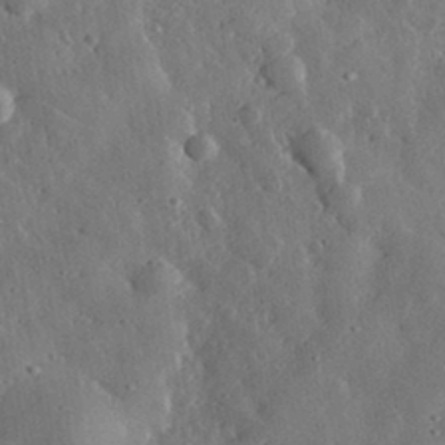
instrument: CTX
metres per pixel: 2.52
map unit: lHvf
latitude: 32.1389
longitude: -84.3089
